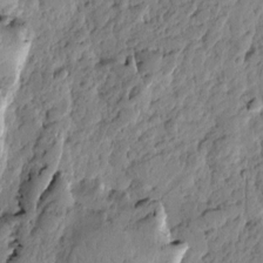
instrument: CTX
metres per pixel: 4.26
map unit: Htu
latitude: -1.1054
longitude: -177.6505
